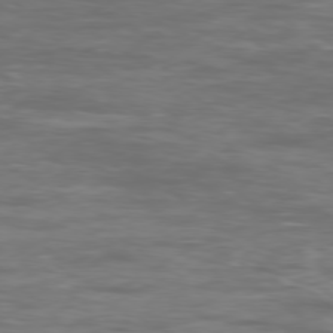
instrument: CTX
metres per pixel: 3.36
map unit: Ap
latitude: -79.4076
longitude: -58.9703
